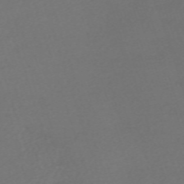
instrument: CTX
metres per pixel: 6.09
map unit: eHh
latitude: -62.3306
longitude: 53.4076
